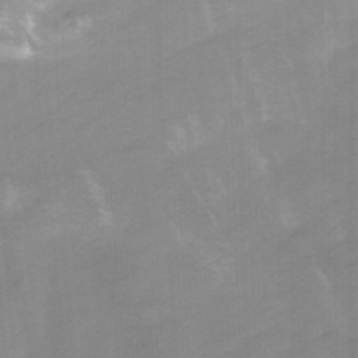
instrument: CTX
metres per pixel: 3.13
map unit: HNhu
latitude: -27.7666
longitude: 74.5196
